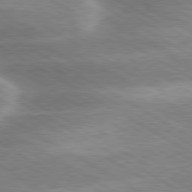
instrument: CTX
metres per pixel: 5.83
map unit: lApd
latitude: 80.2333
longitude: -120.7247
